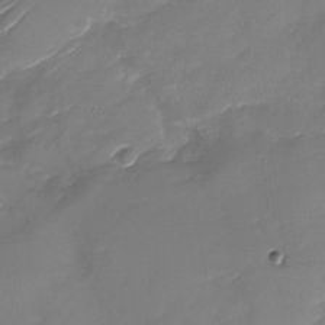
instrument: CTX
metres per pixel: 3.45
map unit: Nhu
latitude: -29.6344
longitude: -73.6127
